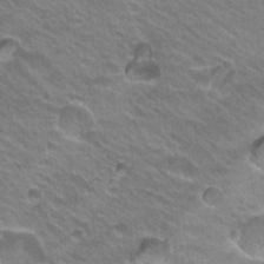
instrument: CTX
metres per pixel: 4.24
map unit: Hto
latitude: 23.7638
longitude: -31.4805
